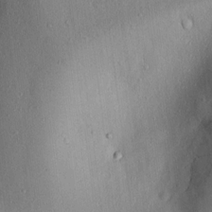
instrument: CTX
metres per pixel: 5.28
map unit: lAvf
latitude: 7.3671
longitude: 168.6707
